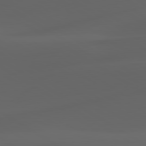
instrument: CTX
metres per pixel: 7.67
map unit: lApd
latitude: 80.7624
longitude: -85.9717
